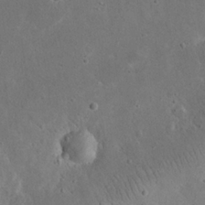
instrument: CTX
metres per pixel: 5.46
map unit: eHh
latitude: 23.4804
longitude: -67.4426
